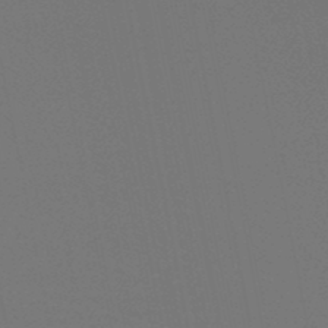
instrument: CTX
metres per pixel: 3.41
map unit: HNb
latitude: -47.5021
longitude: -42.7246
